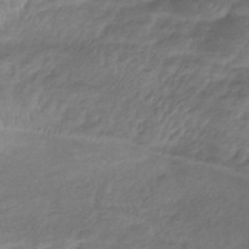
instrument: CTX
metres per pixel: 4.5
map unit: lHb
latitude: -39.3132
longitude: 75.3699
